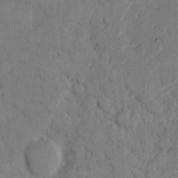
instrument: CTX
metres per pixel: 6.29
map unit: eHh
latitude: 8.6680
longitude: -64.4601
